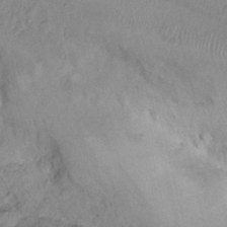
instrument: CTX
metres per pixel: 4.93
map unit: Nhu
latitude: 14.0444
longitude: -29.1403
